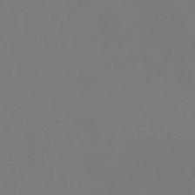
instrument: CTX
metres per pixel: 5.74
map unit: eHh
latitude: -6.3306
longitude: -84.1011
